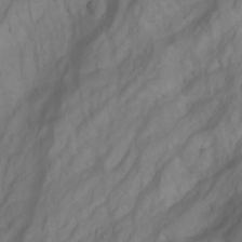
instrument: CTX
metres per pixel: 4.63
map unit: Aa
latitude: -3.9178
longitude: -71.6505
